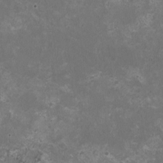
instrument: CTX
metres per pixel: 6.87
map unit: HNhu
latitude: 0.7435
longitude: -1.6694
